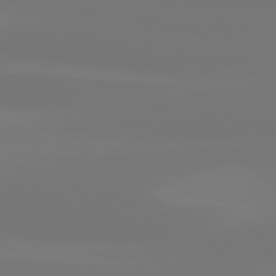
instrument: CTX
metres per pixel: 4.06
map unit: Hpe
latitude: 78.0633
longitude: -129.4993
